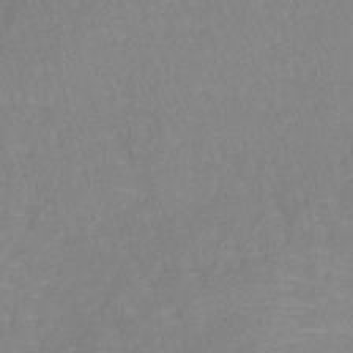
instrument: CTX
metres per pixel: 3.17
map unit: lHb
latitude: -40.9542
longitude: 65.2187
